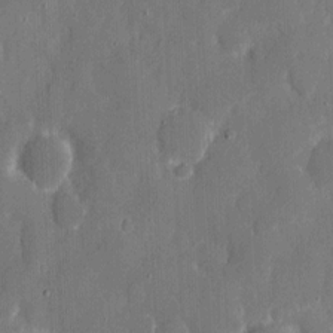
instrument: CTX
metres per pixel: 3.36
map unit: eHh
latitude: 6.7435
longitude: -69.1214
